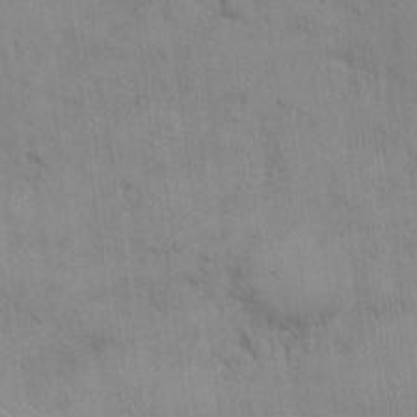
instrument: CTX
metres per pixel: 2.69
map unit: Hto
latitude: 13.8961
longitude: -61.4237
